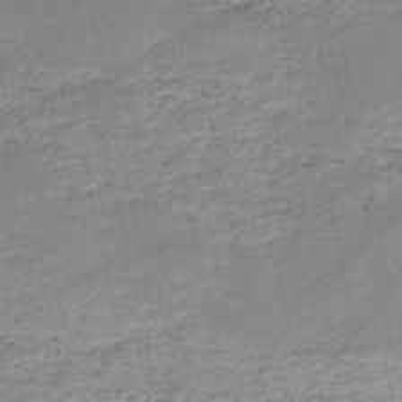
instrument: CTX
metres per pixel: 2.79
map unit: HNb
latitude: -50.4629
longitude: -41.0080
